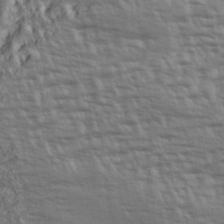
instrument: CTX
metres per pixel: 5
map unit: eHh
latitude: 36.4412
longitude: -133.5182
